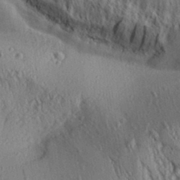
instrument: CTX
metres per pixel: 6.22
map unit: Aa
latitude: 30.2901
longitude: -138.2900
